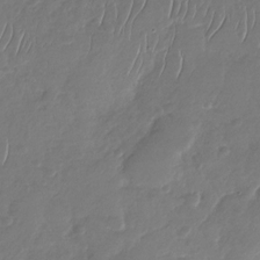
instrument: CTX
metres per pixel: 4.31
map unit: Nhu
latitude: -29.8989
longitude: -61.2537
